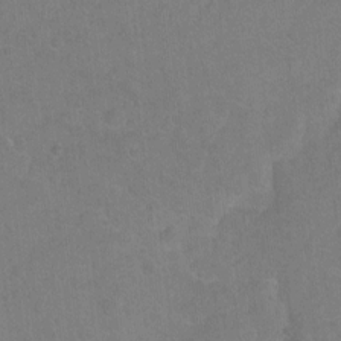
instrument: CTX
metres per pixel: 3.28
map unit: Hto
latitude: -4.4440
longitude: -35.9528
